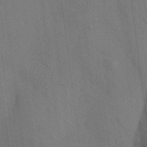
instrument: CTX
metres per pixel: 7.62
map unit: HNhu
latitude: 12.5735
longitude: 10.0094
